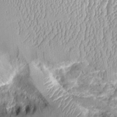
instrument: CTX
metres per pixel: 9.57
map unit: Aa
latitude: 9.8772
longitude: -129.0458
